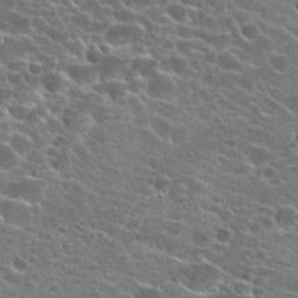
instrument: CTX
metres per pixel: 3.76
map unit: Hto
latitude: 22.6490
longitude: -40.9324
